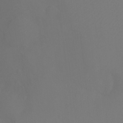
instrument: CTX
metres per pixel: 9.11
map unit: Ht
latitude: -9.5399
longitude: -33.2159
